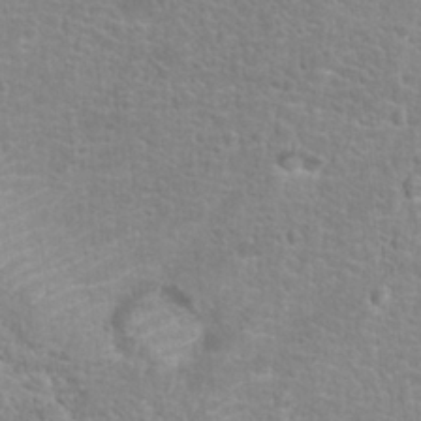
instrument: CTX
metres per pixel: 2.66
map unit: Hto
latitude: 24.7246
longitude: -48.5357
